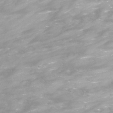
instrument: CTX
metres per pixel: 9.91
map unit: Nhu
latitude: -12.7841
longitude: -58.9703
